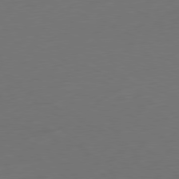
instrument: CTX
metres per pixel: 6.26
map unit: Ap
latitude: -79.7666
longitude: -64.4034
